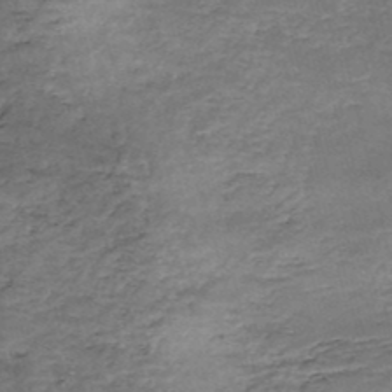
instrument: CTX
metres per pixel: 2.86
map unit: Nhe
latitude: -48.1228
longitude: -171.0080
